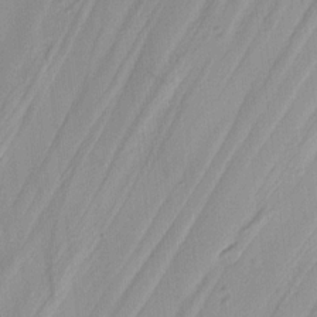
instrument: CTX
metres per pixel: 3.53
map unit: Hve
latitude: 13.7072
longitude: -90.6868
